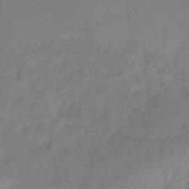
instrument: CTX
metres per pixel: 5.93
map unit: lHb
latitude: -38.8597
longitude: 68.2739
